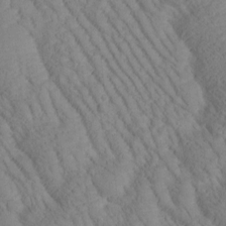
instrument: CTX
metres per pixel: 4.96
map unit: Htu
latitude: -1.0487
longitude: 173.8044
